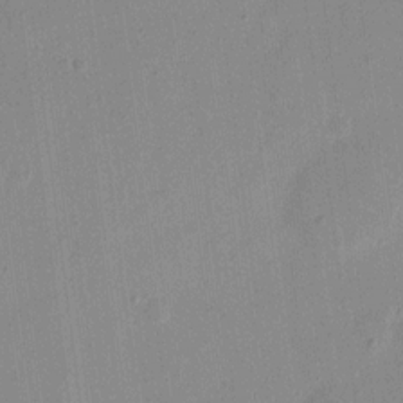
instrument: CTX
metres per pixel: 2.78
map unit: eHh
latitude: 12.6113
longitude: -68.8758
